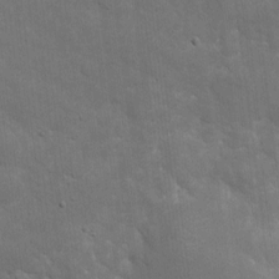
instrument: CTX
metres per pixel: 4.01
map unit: eHh
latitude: 5.1403
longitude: -70.7057
